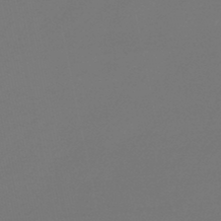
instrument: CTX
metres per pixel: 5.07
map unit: lHb
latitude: -47.1242
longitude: 64.3118
